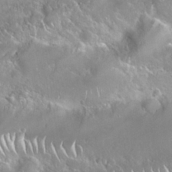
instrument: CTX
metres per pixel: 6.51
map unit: Nhu
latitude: 24.5734
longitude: -60.7246
